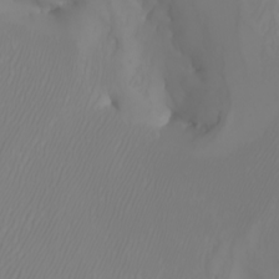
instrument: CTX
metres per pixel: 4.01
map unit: Nhu
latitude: -5.9367
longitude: -93.4048
